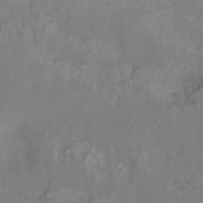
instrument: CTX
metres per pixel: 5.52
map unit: Hto
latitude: -13.7667
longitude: -43.1403
